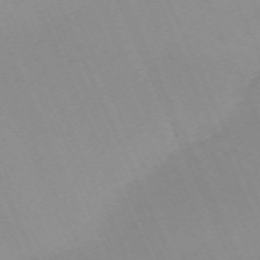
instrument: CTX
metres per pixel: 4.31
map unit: Nhu
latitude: -67.3887
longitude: 39.0864
